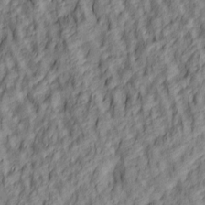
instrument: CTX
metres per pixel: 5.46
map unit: lAa
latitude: 4.9136
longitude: -116.1200
